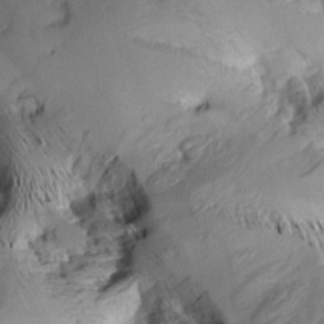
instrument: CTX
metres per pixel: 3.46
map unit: Aa
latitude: 8.6869
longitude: -142.3656
